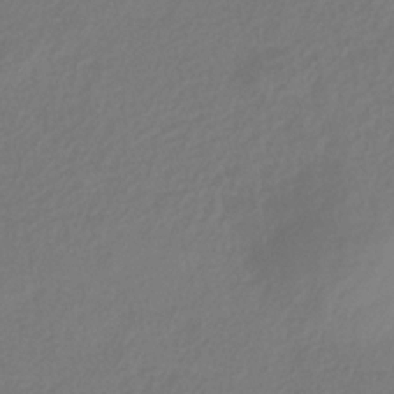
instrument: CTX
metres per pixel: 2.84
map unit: HNhu
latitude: -29.3132
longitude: 66.0661
